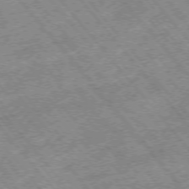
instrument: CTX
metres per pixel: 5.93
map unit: Hpe
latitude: -75.5777
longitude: -17.9717
